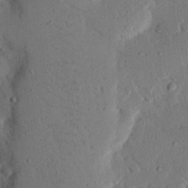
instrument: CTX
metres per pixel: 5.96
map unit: eHh
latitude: 25.8016
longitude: -80.4223
